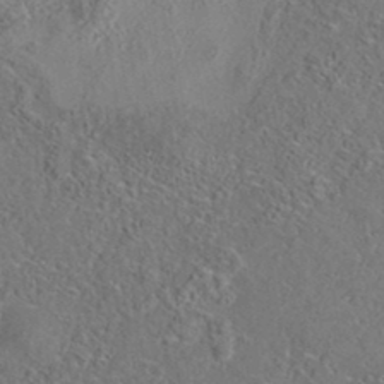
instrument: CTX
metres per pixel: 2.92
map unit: eAb
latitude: 35.4804
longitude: 109.6722
